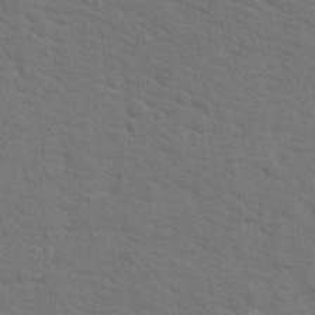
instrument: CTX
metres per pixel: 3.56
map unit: Hto
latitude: 15.5749
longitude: -38.2333
